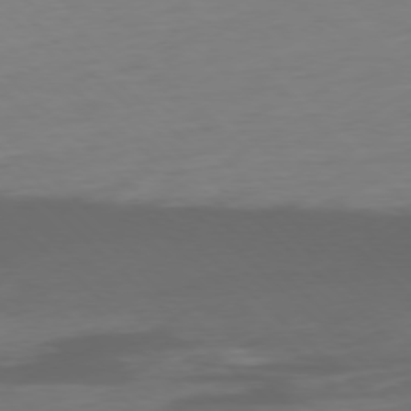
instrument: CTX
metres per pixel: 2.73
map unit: Ap
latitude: -77.5399
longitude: -78.0444
